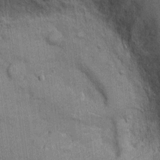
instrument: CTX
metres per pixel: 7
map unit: Ht
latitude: -3.8233
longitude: -14.0444
